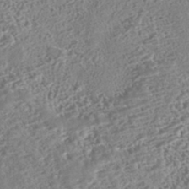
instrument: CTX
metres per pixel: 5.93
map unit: HNhu
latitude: -43.1431
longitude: 100.2739
